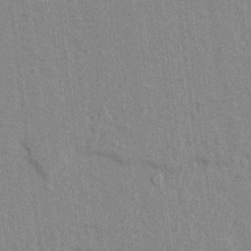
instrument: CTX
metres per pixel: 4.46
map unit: lAvf
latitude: 7.9150
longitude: 166.6896
